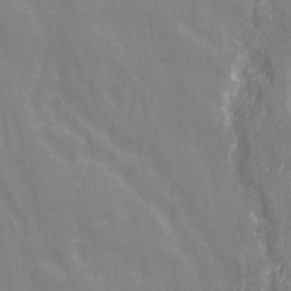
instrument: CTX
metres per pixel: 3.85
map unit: Ave
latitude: 21.3293
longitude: -134.1577
